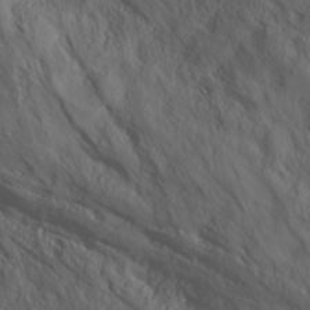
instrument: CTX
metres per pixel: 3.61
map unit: Ave
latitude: 16.6113
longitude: -129.1025
